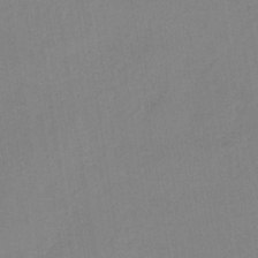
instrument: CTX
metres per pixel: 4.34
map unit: HNb
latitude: -35.0864
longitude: 56.8975
